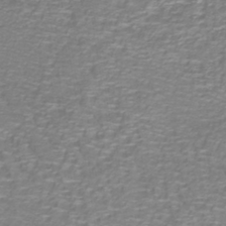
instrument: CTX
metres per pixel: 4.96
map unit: lHb
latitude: -40.2172
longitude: 59.1809
